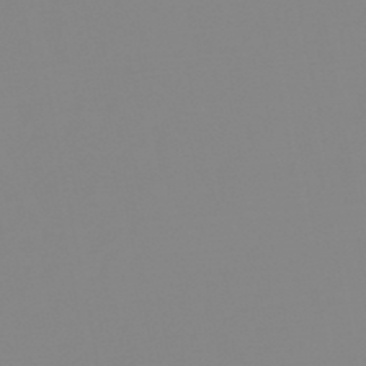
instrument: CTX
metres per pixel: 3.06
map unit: eHb
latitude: -48.7841
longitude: 84.8408
